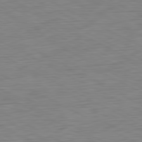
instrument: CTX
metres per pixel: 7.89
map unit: Ap
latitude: -81.4455
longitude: -78.2334
